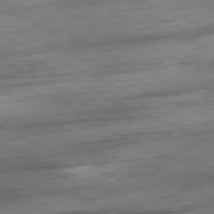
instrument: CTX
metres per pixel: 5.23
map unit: Ap
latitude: -81.2754
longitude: -87.2726
